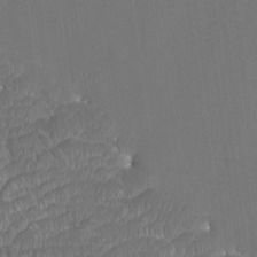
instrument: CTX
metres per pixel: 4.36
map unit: Htu
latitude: -10.9731
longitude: -73.2348
